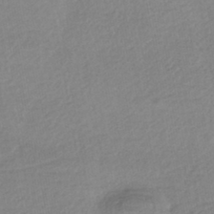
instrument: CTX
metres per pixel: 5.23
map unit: HNhu
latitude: -44.2740
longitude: 95.8800
